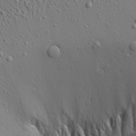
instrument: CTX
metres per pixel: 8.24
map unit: Aa
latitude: 22.8002
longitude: -143.8017
